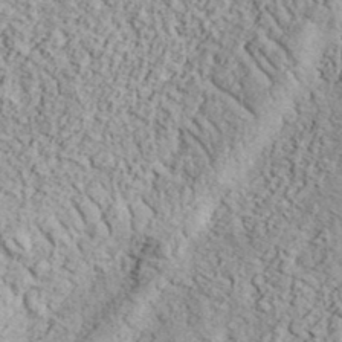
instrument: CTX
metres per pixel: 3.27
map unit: eHh
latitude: 37.8017
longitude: -80.6868
